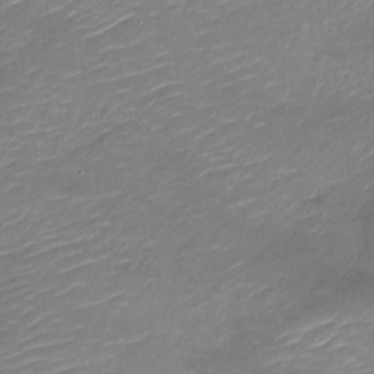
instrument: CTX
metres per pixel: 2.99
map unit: Nve
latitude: -17.8045
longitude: 107.2943
